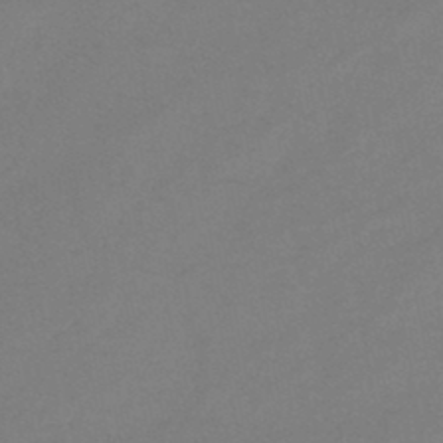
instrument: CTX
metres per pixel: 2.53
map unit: HNb
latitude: -47.2187
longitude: -35.6694
